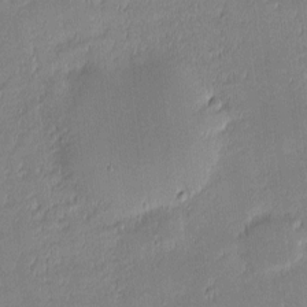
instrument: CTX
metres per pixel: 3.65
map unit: eHh
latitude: -2.0283
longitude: -83.6127
